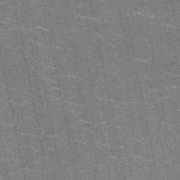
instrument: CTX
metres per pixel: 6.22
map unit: HNb
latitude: -51.6533
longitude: -44.0822
